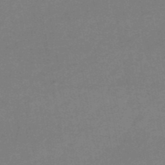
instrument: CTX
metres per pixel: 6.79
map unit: HNb
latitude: -47.4454
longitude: -39.7638
